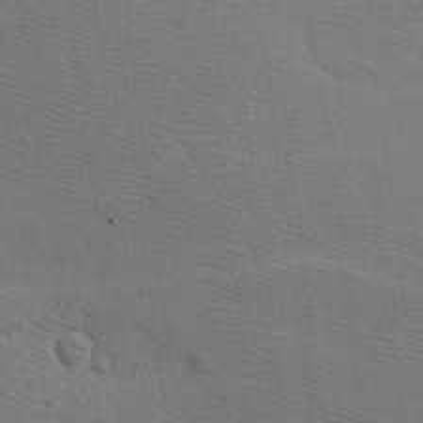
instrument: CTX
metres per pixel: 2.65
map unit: eHh
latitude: -7.9556
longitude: -70.6112
